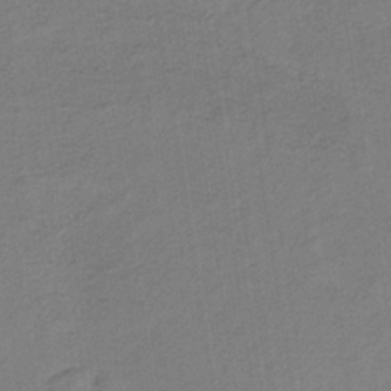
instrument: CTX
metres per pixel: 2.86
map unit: lHb
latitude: -35.7667
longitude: 67.1809
